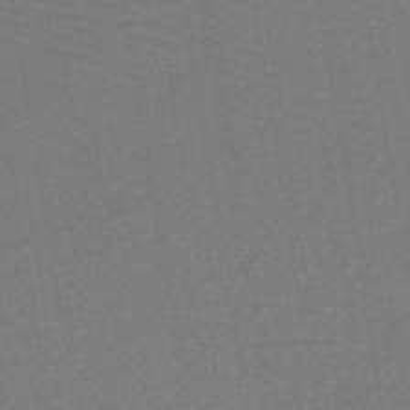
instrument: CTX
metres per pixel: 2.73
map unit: lHb
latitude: -38.9542
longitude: 58.4628
